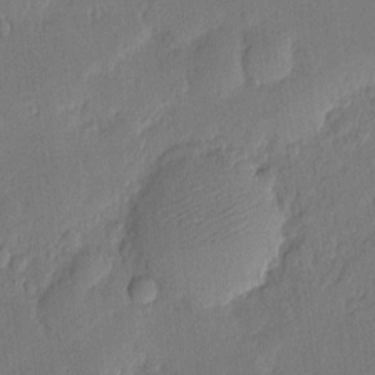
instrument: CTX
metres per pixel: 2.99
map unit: eHh
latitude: 5.3293
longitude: -72.5924
